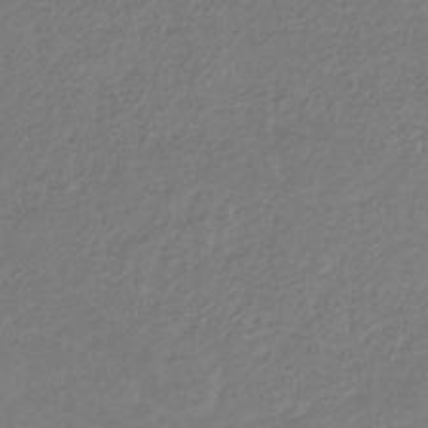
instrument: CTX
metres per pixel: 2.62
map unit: eHb
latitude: -31.1809
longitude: 67.3887
